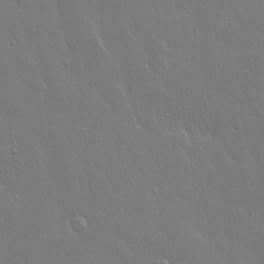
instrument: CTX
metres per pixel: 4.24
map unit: Hto
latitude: 17.8583
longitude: -56.4978
